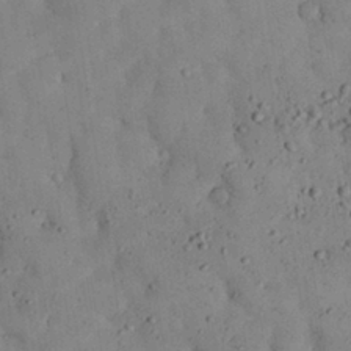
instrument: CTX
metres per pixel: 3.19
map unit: Nhu
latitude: 28.1767
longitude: -71.9717
